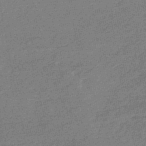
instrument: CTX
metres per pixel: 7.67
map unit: HNb
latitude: -48.7841
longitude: 57.6911
